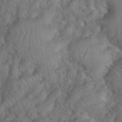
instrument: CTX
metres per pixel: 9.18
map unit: eHh
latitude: 39.5938
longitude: -56.0822
